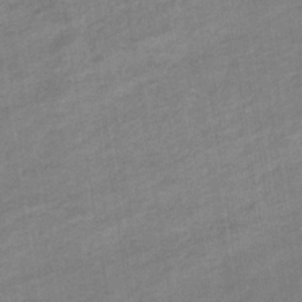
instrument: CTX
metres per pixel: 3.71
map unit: eHb
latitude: -35.9556
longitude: 78.2172
